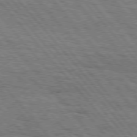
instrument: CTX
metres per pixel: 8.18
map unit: Hpe
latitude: 75.7450
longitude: -153.7828
